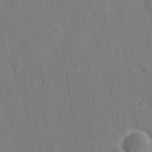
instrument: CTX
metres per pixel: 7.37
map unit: eHh
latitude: 8.7246
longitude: -68.2901
